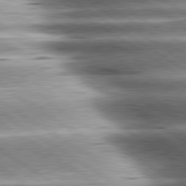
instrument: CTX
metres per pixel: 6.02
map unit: lApd
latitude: 80.3656
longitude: -141.5560
